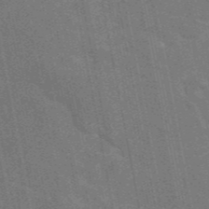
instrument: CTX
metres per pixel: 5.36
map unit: eAb
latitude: 46.1011
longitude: 121.7477
